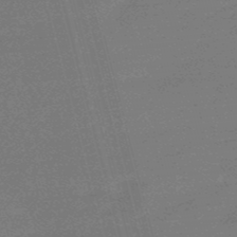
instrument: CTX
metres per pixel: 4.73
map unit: eHb
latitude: -48.7652
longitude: 87.3510
